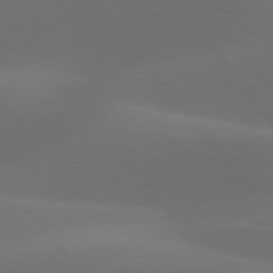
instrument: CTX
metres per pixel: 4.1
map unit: lApd
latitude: 78.0255
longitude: -52.7624
